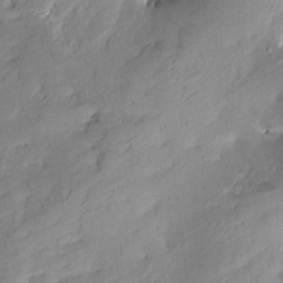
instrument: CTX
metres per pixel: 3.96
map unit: Aa
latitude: 8.4979
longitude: -142.3845
